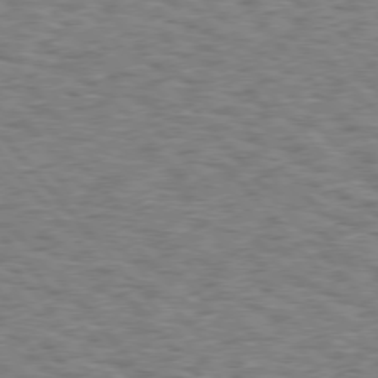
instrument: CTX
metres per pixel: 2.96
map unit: Hpe
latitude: 75.8205
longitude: -135.5560
